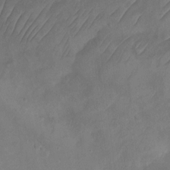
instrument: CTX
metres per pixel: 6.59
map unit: Ht
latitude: 1.6127
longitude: -34.8569
